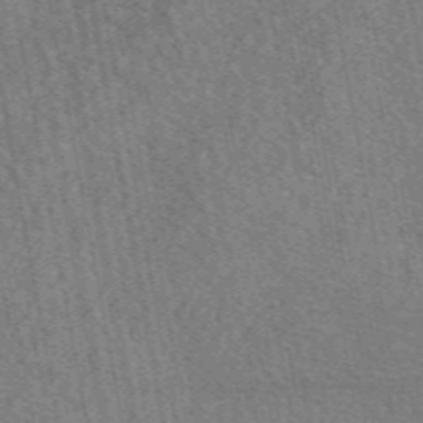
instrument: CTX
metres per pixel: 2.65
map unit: eAb
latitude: 49.6694
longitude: 115.5021
